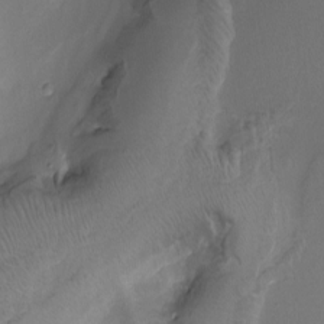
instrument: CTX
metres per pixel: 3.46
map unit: Nhu
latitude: -9.5021
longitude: -77.2537
